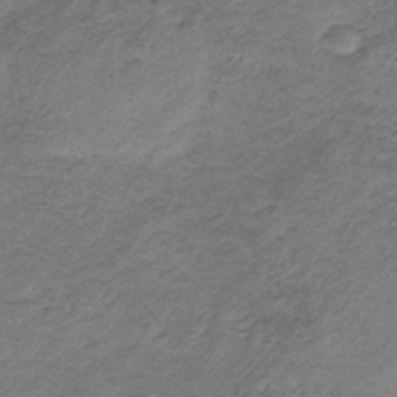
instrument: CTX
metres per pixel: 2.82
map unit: HNb
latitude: -32.8975
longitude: 61.1809
